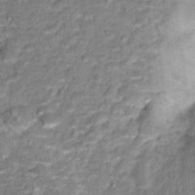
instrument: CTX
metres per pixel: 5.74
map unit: Hto
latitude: 15.2915
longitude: -38.5168
